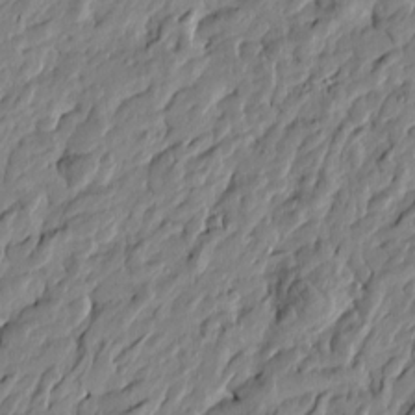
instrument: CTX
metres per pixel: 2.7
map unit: Htu
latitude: -5.2187
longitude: 177.8422
